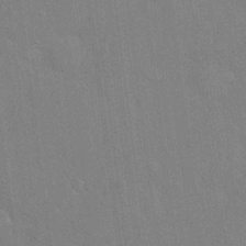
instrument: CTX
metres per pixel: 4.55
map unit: Hto
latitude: 20.9703
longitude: -54.1578
